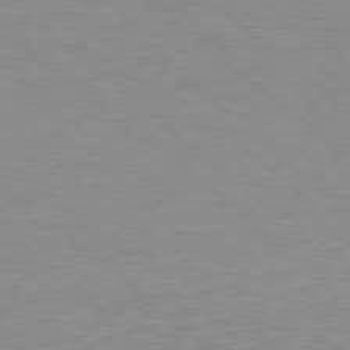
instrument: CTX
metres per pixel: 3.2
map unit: Hpe
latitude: 78.3279
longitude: -149.3104
